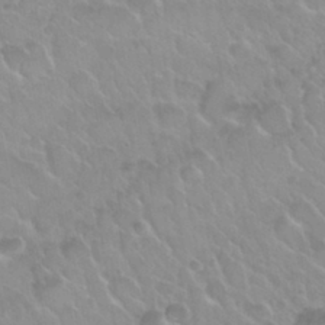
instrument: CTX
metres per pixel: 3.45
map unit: Nhu
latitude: 30.1578
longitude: -54.7624
